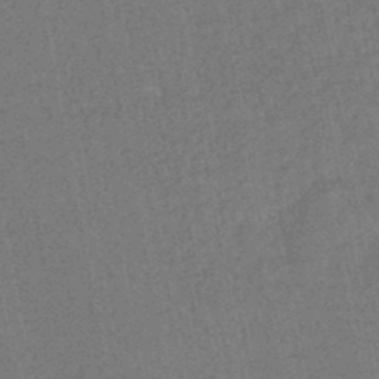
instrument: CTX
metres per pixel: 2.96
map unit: HNhu
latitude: -46.0472
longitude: 99.6911
